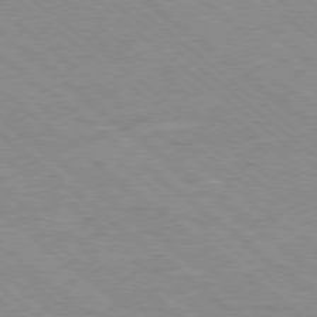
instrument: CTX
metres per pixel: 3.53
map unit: Ap
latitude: -79.0864
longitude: -100.8569
